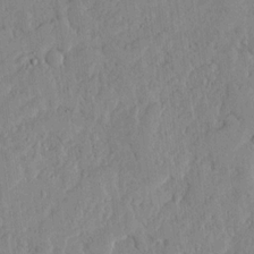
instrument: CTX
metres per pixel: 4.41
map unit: lHvf
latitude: 17.8583
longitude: -116.2145
